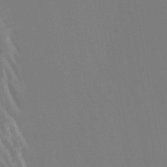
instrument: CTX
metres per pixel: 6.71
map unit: lHb
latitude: -46.5573
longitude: 76.3306
